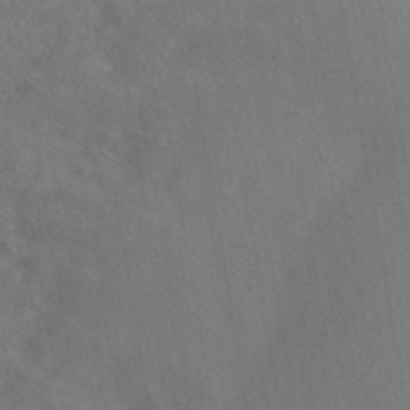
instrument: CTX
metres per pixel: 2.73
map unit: ANa
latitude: 42.4790
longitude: 55.7856
